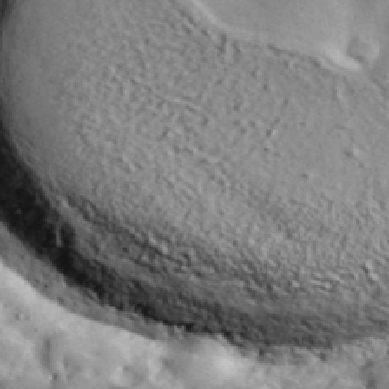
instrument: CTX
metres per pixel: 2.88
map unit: lHvf
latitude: 38.6868
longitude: -92.3845
